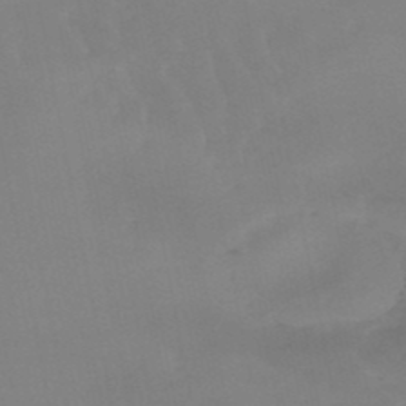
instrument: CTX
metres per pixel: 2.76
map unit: lHb
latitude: -48.7652
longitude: 77.1053
